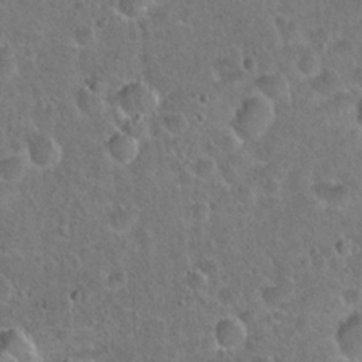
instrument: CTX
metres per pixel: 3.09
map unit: Hto
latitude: 21.5182
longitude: -48.4601
